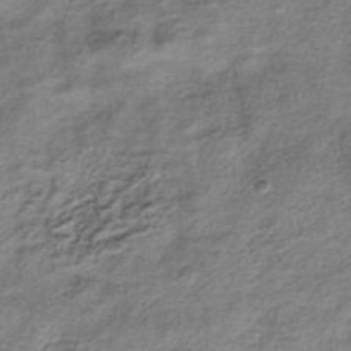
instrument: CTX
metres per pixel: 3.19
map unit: HNhu
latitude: -39.9178
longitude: 103.2376
